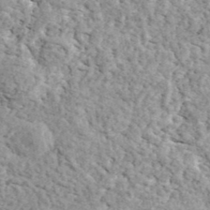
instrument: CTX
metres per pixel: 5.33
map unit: ANa
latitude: 44.1389
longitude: 45.6155
